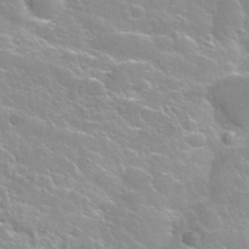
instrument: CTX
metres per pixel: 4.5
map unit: Nhu
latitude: 28.2144
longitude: -53.4238
